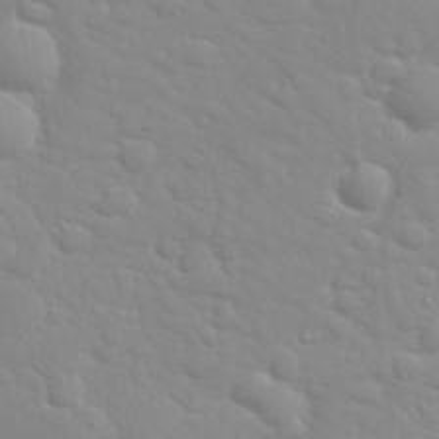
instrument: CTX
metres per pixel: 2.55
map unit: eHh
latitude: 32.1578
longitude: -60.3278
